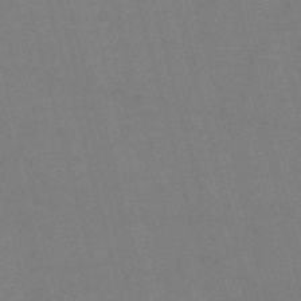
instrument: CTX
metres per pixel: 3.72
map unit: Nve
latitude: -58.6140
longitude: 61.7289
